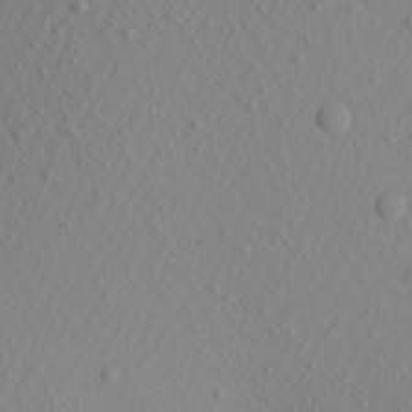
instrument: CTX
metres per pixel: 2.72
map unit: Aa
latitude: 21.0648
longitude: -145.9717
